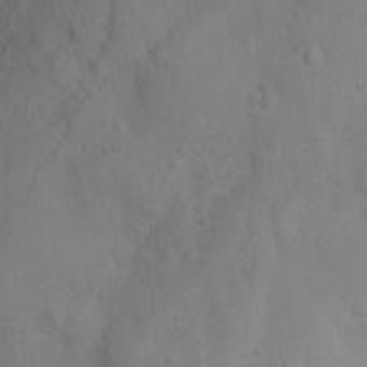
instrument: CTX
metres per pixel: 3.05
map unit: Ht
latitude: 2.8002
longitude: -26.7057
